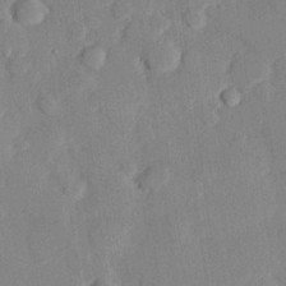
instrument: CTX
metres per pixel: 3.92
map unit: eHh
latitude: 28.1955
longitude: -81.8205
